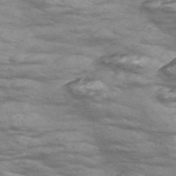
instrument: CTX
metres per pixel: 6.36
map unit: Nve
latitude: -58.2361
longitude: 54.3873
